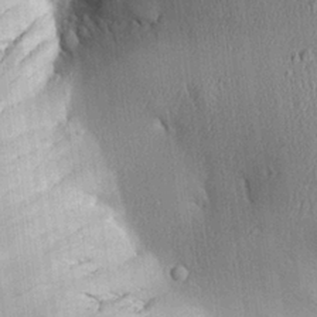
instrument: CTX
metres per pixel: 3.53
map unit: Aa
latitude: 26.3656
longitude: -134.7624
